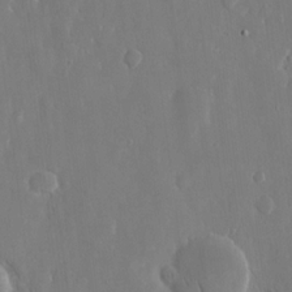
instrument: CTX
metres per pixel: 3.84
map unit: eHh
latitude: 13.8017
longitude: -71.6127
